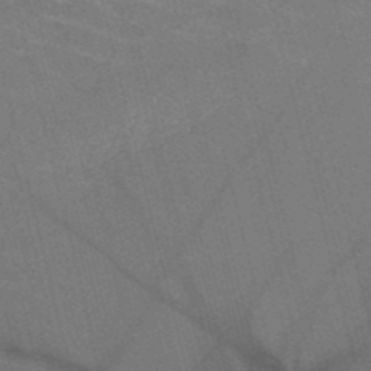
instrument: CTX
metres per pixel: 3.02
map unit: HNb
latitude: -50.7274
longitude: -45.0836
